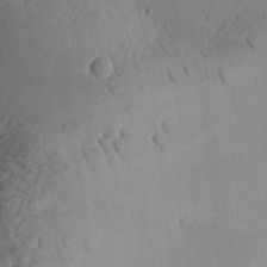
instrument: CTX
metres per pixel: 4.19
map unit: Ave
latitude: -9.9367
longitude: -122.0633
